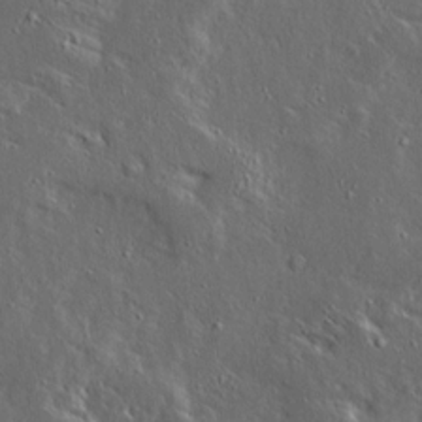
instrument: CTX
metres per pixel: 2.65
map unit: Ave
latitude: 14.6680
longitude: -138.4979
